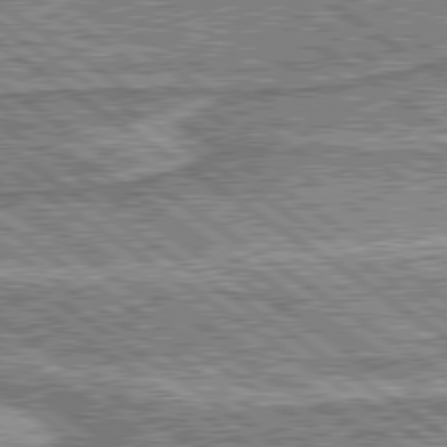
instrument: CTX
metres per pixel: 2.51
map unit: lApd
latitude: 80.0255
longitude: 173.8611
